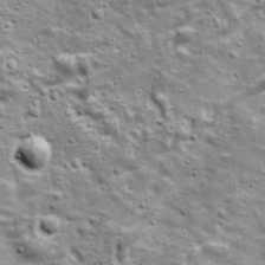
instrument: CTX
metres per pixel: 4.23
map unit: Ave
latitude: 17.3671
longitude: -133.8583
